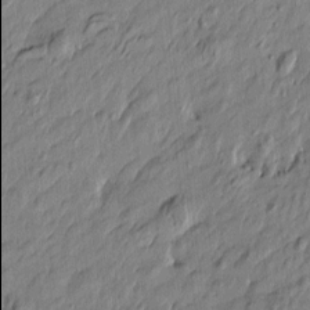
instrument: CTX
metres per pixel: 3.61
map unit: Htu
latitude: -7.1431
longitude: 178.0094
